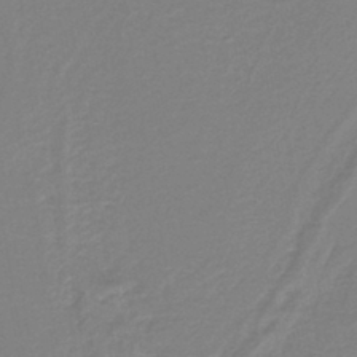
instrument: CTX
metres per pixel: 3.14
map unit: lHb
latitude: -41.3698
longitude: 51.6344
